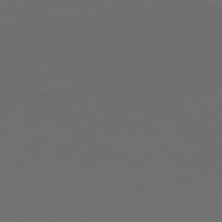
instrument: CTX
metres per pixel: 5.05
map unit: Hpe
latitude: 77.5182
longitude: -168.1578
